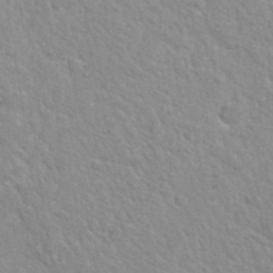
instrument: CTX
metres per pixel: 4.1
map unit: Hto
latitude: 35.3481
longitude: -50.4790
